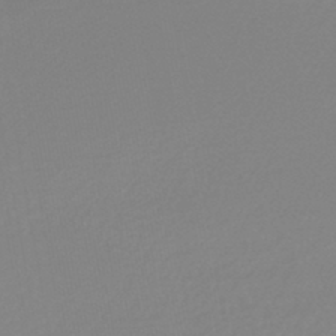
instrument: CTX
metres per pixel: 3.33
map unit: lHb
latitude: -44.4062
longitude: 75.8612
